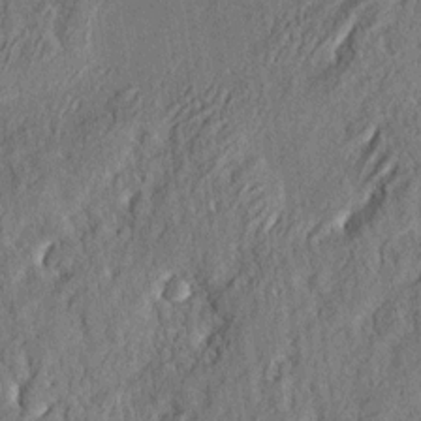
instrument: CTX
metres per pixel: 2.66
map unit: eHh
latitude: 4.0255
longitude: -77.5749
